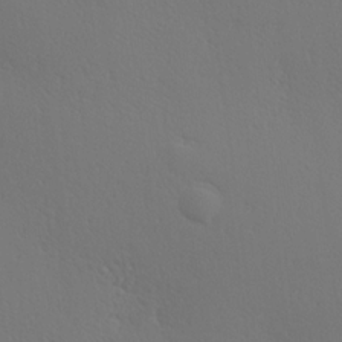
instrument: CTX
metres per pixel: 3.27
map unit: Hve
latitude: 19.5749
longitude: 149.9178
